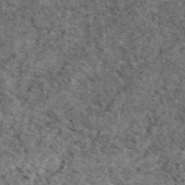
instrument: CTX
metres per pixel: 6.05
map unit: eAb
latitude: 48.4790
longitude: 104.3117
